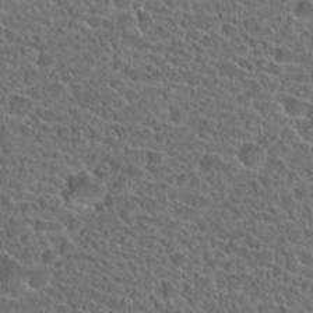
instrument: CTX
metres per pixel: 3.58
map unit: Hto
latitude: 23.9906
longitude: -45.6316
